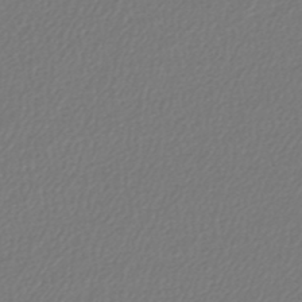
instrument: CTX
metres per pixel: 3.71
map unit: lHb
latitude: -44.7085
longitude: 65.1998
